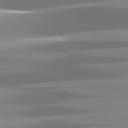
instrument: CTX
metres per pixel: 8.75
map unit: lApd
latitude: 81.7827
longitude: -139.2537
